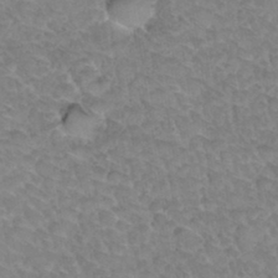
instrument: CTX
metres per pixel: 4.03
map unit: Hto
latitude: 33.9528
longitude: -47.9717
